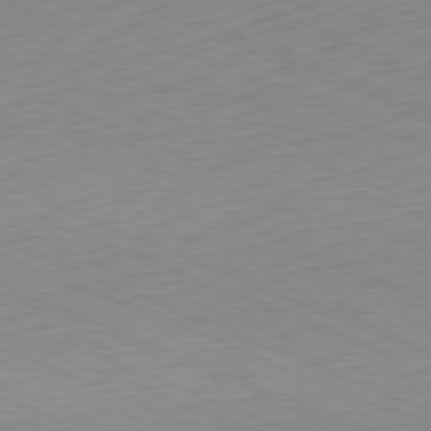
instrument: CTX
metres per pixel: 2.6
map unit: Hpe
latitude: -81.8045
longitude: 14.5385
